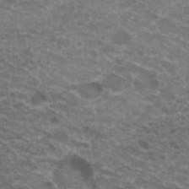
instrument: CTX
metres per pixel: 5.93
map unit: Hto
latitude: 20.3468
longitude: -36.7058
